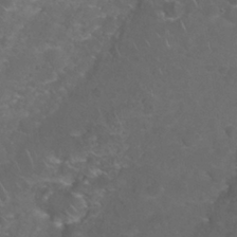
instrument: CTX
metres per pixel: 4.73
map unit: Nhu
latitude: 27.5371
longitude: -61.0647
